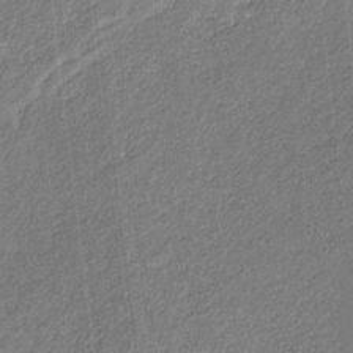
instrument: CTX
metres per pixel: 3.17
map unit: eHb
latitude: -30.4251
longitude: 66.1984
